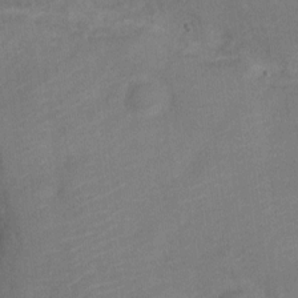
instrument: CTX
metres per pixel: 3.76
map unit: Nve
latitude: -18.5952
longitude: 108.8597
